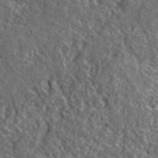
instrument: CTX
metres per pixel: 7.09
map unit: lHvf
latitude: 40.8757
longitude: -89.6694
